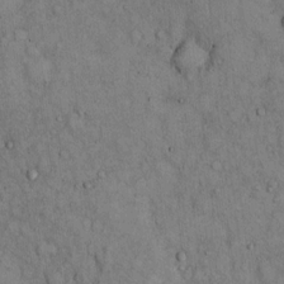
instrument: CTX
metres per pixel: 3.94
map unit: Hto
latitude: 12.3467
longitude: -59.9906
